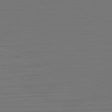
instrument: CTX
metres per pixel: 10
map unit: Hpe
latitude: -81.8234
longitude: 6.4062
